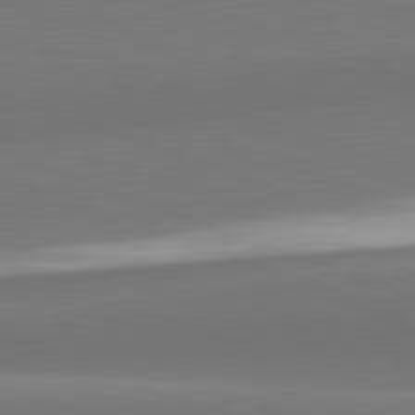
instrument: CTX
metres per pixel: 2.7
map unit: lApd
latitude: 82.2333
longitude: 152.1794
